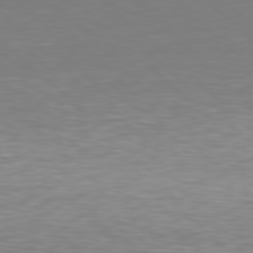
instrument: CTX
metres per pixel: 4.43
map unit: Hpe
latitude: 78.5168
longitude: -167.7071
